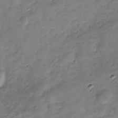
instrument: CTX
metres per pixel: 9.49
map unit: Hve
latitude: -31.5777
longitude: 90.6897
